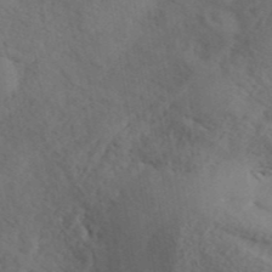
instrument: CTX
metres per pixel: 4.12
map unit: ANa
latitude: 41.3103
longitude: 52.8974
